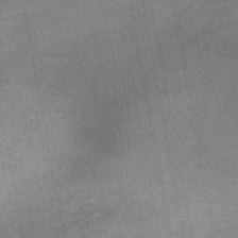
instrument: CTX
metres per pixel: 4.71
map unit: HNb
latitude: -46.5951
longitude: -36.3845
